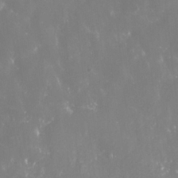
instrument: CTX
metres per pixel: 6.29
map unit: Nhe
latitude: -35.5966
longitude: -91.6316
